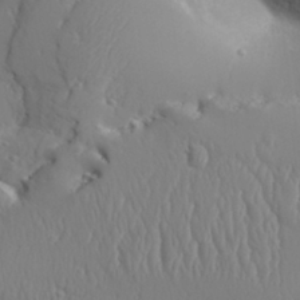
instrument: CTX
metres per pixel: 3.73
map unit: Aa
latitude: 31.6127
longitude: -143.1970
